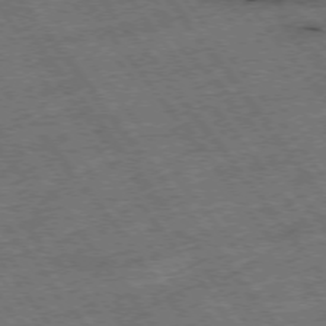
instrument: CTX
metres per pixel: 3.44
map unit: Hpe
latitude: -75.5966
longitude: -22.4223
